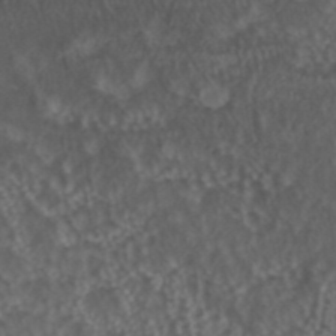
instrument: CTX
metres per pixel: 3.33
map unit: ANa
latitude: 43.2726
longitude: 23.8423
